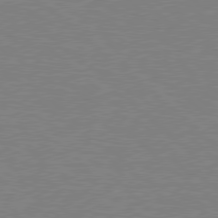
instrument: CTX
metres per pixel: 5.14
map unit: Hpe
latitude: 78.4034
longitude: -123.0458
